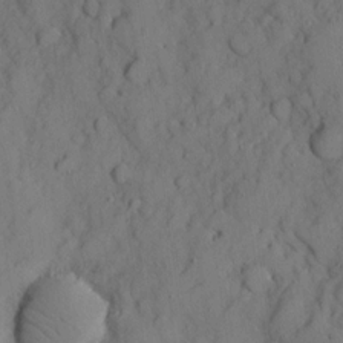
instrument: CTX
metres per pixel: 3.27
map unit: Ave
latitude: 9.7261
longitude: -102.1389
